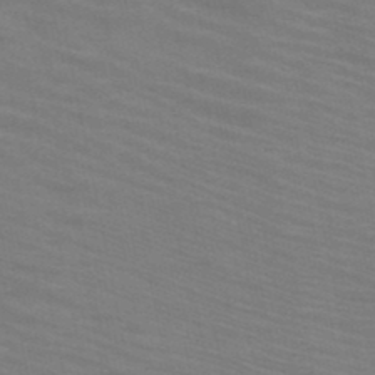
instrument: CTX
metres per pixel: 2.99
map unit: HNb
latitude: -46.4440
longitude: -47.0270
